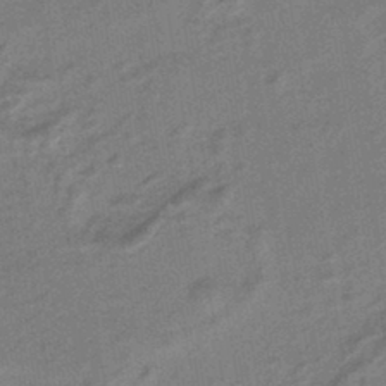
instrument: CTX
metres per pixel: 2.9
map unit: HNhu
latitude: -43.3131
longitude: 90.6708
